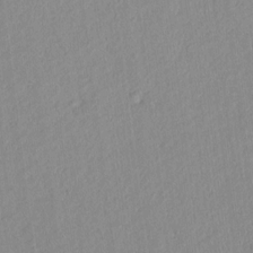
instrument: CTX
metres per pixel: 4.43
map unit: lAvf
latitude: 8.2523
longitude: 167.7855
